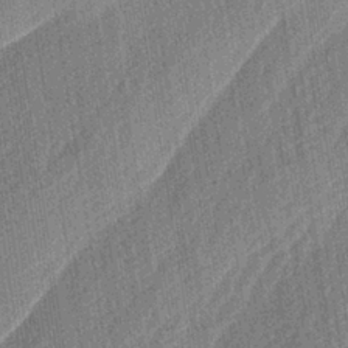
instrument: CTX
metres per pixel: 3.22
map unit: lAa
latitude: -3.2564
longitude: -129.3859
